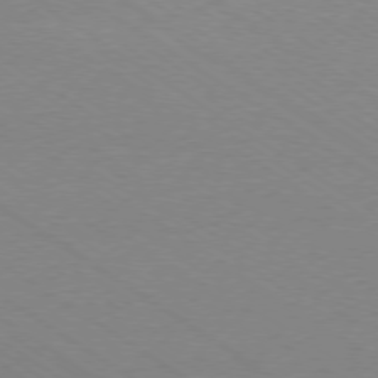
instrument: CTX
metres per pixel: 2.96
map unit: Ap
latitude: -78.6140
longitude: -84.5168
